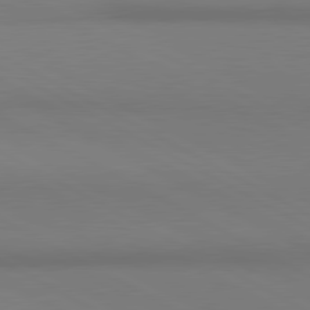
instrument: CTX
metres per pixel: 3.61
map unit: lApd
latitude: 80.8569
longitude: 146.4062
